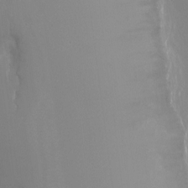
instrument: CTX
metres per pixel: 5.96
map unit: Ht
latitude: -9.4643
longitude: -45.4804
